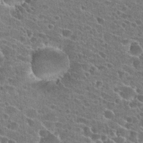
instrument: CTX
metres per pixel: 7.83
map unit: Hto
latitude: 23.7072
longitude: -43.1403
